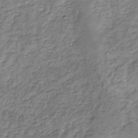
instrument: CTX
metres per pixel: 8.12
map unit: eHb
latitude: -31.1242
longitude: 68.8030
